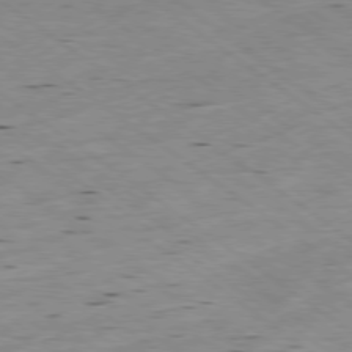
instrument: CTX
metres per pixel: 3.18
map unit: Hpe
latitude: -78.9919
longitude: -23.1592
